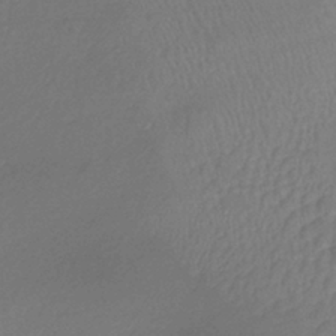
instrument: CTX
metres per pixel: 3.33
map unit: lHb
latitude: -36.6896
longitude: 68.9541
